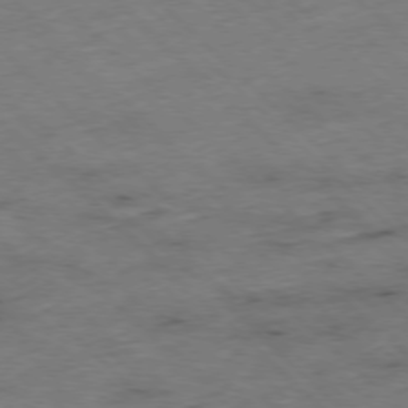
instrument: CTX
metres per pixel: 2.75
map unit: Hpe
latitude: -77.3132
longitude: -16.1578
